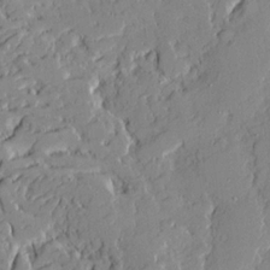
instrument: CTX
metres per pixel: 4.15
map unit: Ave
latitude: 21.4616
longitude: -129.1592
